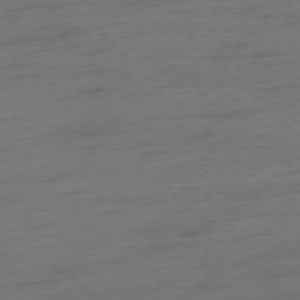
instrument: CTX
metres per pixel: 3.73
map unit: Hpe
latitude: -77.3132
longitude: -13.5749
